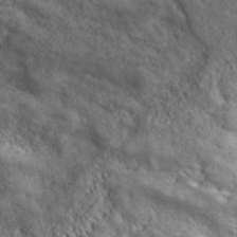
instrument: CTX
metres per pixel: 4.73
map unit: ANa
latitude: 43.3860
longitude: -87.8205
